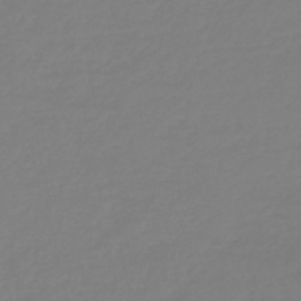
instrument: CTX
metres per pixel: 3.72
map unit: HNb
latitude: -46.4062
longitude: 56.0850
